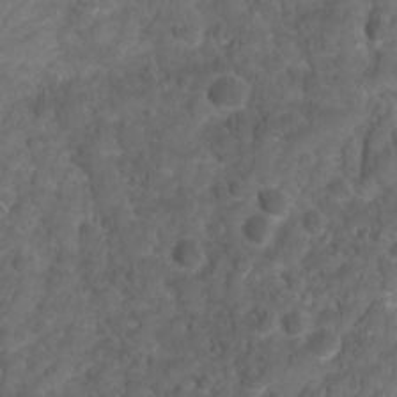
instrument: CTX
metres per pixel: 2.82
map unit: Ave
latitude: 16.2334
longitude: -133.2348
